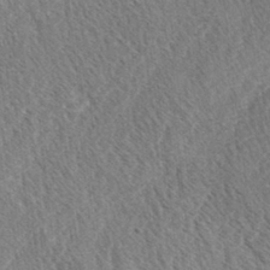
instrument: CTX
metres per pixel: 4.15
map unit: lAa
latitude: -3.1998
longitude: -129.1970
